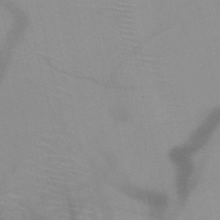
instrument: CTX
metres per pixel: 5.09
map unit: HNb
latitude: -46.1605
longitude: -41.6127
